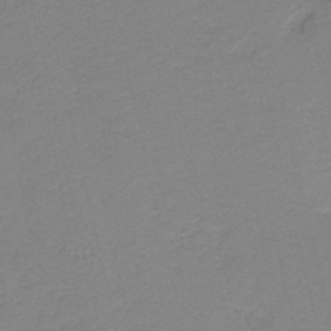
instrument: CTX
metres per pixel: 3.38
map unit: HNb
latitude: -40.2928
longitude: 50.2361
